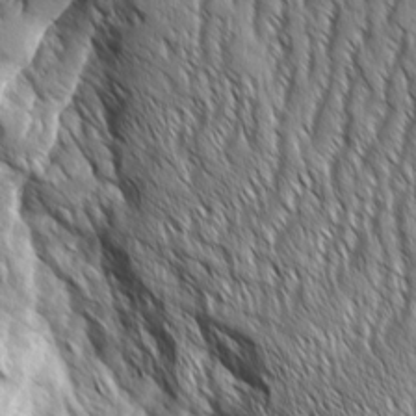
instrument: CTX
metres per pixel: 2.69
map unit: Aa
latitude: 8.2523
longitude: -129.3482
